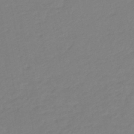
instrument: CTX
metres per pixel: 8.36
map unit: eHb
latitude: -46.6518
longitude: 89.0675
